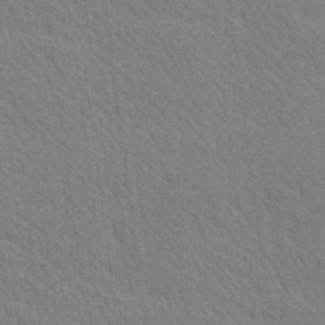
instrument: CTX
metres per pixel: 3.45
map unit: Ave
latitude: 20.5357
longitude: -139.1970
